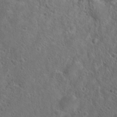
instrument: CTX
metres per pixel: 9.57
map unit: Hto
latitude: 19.9717
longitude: -38.5546
